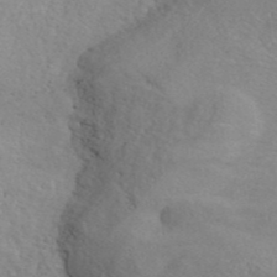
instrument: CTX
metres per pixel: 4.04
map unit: ANa
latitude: 42.6491
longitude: 27.3698
